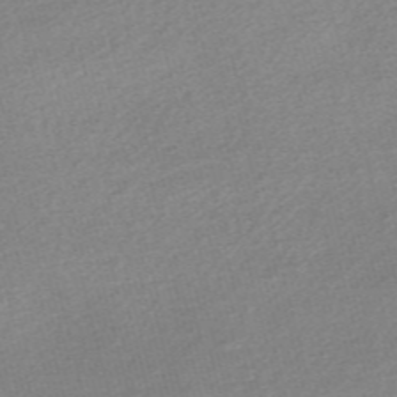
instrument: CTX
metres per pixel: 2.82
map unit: Nve
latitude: -56.8030
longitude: 61.3510
